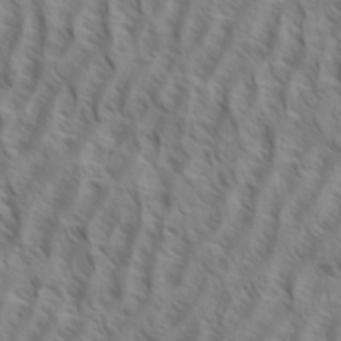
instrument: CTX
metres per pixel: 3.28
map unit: eHh
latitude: 34.6301
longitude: -138.8569
